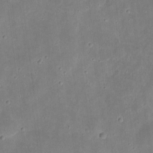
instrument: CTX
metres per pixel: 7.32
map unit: eHh
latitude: 9.0836
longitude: -72.2145
